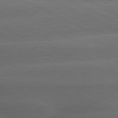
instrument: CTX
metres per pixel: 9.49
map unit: lApd
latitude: 80.4034
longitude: -137.3482
